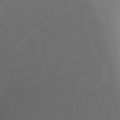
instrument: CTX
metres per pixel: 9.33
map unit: Ht
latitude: -6.8597
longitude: -29.6883
